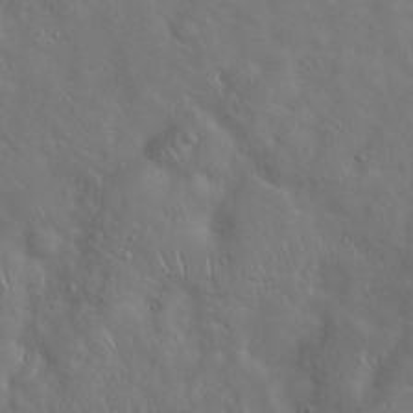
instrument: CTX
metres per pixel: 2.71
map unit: Hto
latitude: 18.8758
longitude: -53.6505
